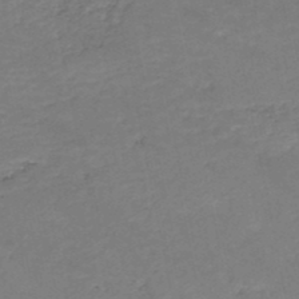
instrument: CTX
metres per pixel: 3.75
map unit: HNb
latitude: -48.6708
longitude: 58.6140
